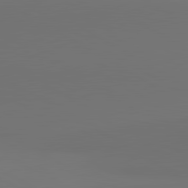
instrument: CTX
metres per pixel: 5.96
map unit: lApd
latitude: 81.3482
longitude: 152.4818
